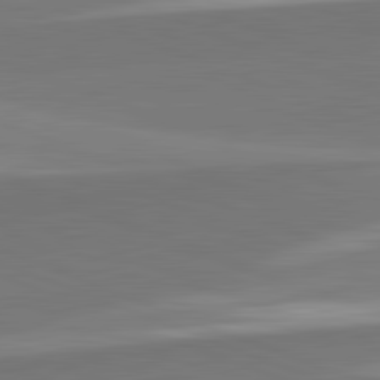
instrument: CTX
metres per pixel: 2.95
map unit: lApd
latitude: 82.2522
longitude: 150.1039
